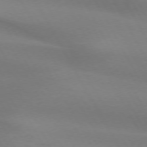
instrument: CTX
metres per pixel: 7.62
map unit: lApd
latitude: 73.4427
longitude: -49.3104
